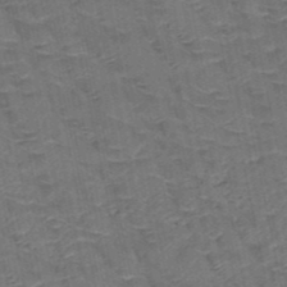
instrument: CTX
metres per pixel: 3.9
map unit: HNb
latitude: -50.5196
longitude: -47.5938
